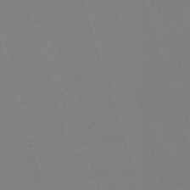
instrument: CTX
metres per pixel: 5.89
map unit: eHh
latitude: -63.0486
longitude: 50.8597
